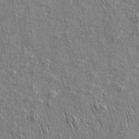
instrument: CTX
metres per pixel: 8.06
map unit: Htu
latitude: -4.4629
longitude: 157.0297
